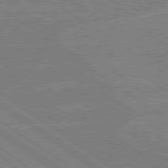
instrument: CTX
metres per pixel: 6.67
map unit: Hpe
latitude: 78.9703
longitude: -132.4979
